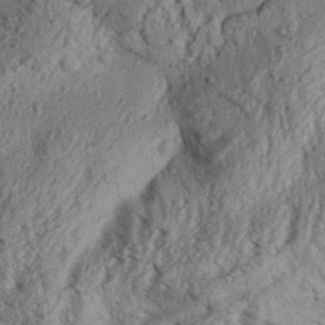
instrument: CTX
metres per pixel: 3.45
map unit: Aa
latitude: 31.8584
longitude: -136.7435
